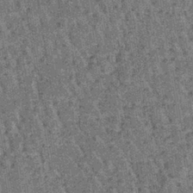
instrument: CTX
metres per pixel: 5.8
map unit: lHb
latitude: -38.8975
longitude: 64.1795
